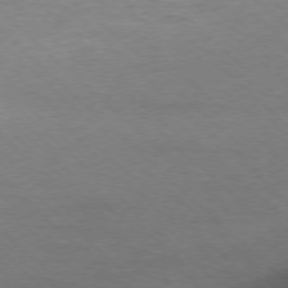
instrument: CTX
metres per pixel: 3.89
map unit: Ap
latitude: -77.0864
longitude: -93.5371
